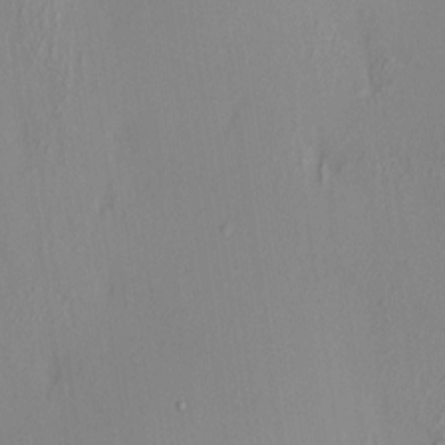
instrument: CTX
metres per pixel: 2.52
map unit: HNhu
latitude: 7.4426
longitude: 12.9542
